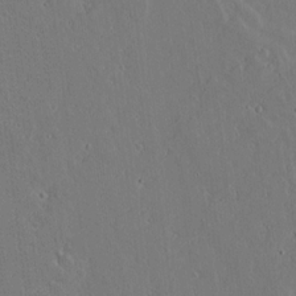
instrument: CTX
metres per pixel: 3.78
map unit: lAvf
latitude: 16.8947
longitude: -126.9514
